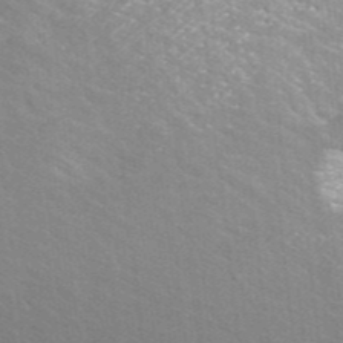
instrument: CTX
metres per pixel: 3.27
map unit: ANa
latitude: 42.4412
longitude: 26.2550
